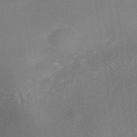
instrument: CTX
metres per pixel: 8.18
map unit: Nhe
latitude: -38.3306
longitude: -119.3292
